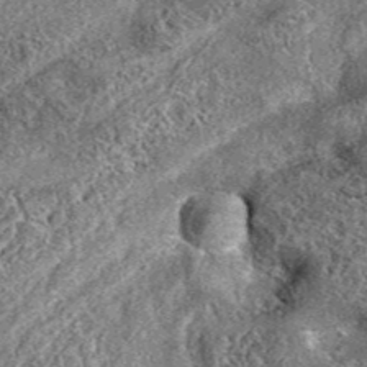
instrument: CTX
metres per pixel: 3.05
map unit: eAb
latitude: 37.5182
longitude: 110.4629
